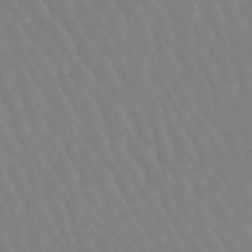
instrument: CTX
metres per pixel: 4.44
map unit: lHb
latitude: -45.4265
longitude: 79.3887
